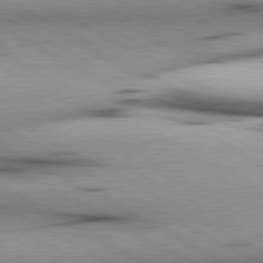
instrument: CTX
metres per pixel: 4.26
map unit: lApd
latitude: 80.4034
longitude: 157.1620
